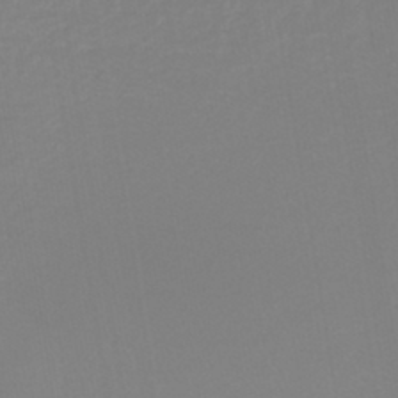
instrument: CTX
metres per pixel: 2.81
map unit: lHb
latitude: -44.5952
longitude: 55.2565
